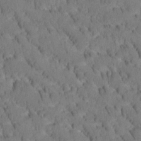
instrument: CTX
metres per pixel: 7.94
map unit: Htu
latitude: -3.7099
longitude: 172.7463
